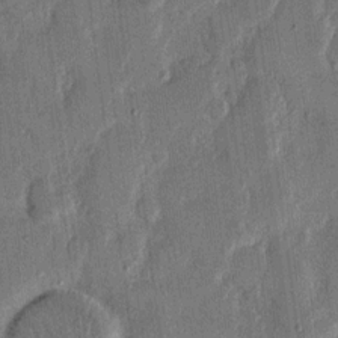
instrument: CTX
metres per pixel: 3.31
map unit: eHh
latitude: 14.0633
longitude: -68.5924
